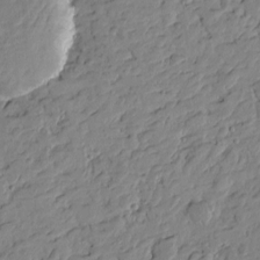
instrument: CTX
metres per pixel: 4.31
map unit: Htu
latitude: -1.8423
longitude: -178.4223
